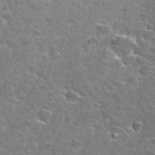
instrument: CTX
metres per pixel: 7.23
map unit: Hto
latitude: 27.1214
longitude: -47.8584
